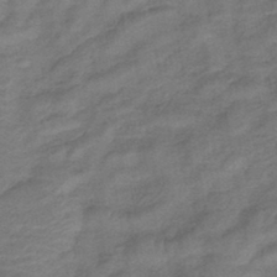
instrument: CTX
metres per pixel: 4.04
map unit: lHb
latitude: -42.4062
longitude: 79.8233
